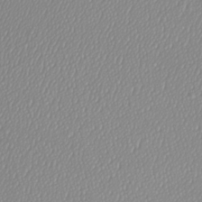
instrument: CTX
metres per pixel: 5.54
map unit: Htu
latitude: -6.0283
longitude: -73.4616
